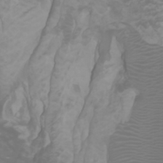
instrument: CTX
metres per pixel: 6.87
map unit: Htu
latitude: -0.5763
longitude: -77.2726
